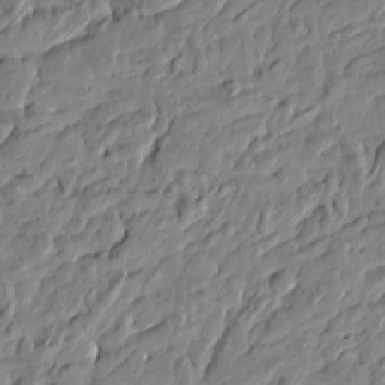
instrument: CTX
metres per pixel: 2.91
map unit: Htu
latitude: -5.1431
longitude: 177.8800
